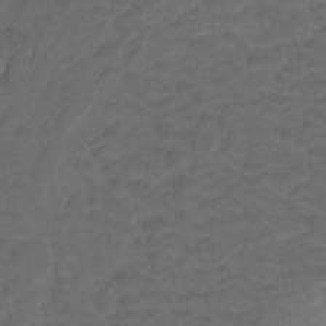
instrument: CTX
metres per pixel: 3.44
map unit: Hto
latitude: 4.8380
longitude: -32.6490
